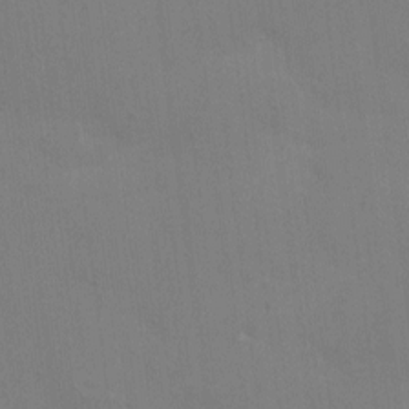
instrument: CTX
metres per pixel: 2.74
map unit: eHh
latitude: 6.2334
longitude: -66.1388
